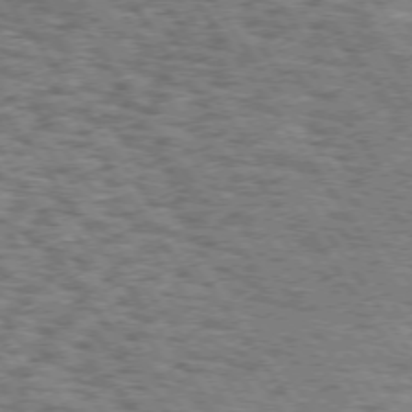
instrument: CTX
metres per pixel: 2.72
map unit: Hpe
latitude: 73.5749
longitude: -131.2159
